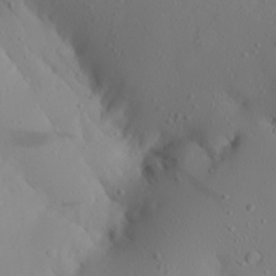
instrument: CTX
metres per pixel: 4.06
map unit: Aa
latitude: 21.0837
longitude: -145.9150
